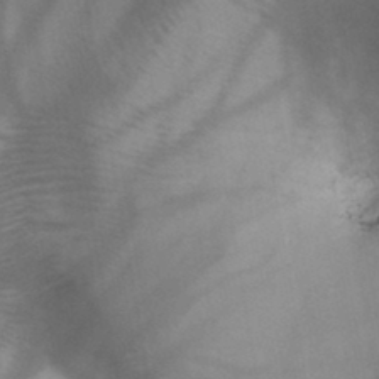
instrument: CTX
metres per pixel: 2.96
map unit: HNb
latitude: -45.7289
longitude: -41.3292
